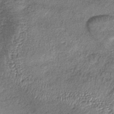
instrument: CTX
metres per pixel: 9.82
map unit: lHb
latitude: -38.4062
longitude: 67.6344
